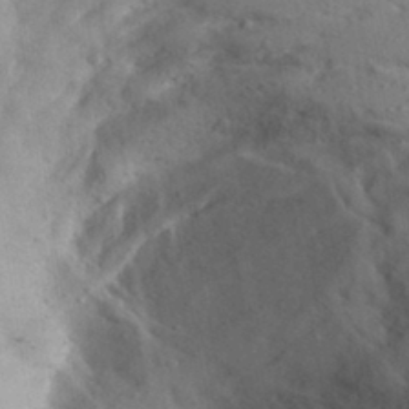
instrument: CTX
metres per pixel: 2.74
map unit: Aa
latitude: 29.8016
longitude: -145.7260
